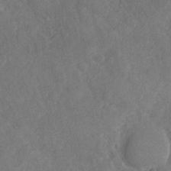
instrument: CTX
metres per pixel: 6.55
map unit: Nhu
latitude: -31.1809
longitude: -60.3467
